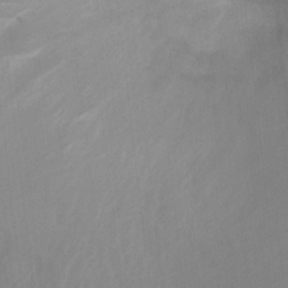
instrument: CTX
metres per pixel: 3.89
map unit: Ht
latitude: 2.2522
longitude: -25.7638
